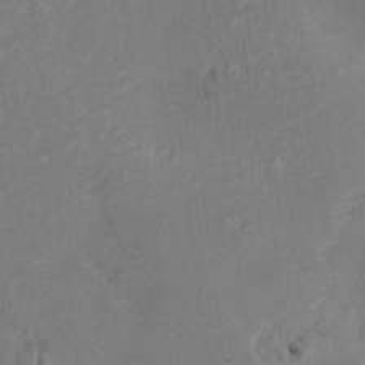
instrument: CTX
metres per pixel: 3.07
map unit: Nve
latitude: -7.2187
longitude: 174.2172
